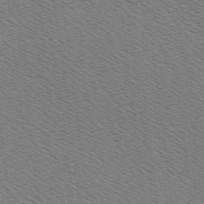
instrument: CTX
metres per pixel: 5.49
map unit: Hve
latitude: 2.9891
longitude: -125.1025
